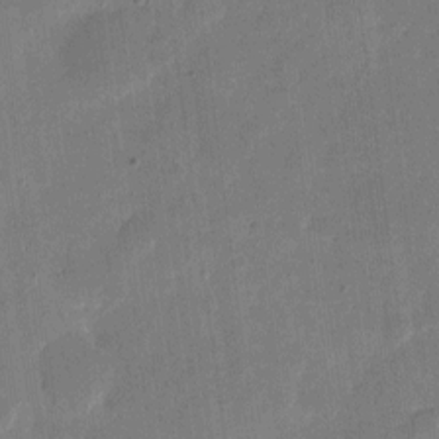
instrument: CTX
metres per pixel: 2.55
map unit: eHh
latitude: 6.8569
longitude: -66.7813
